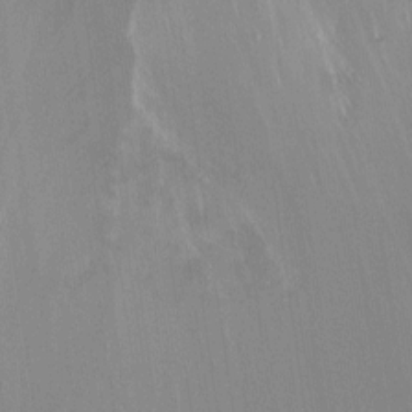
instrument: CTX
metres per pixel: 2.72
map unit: Ht
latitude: -9.4265
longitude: -38.6301
